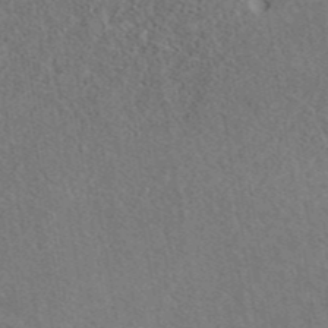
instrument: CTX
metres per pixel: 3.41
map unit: eAb
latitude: 42.5924
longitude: 110.4818
